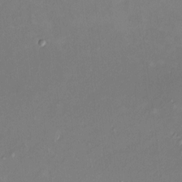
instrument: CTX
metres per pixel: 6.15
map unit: HNhu
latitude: -0.9542
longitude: -6.6113
